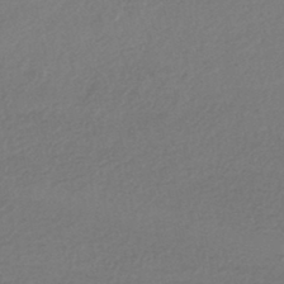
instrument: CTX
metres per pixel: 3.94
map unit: HNhu
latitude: -43.9178
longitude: 95.2942
